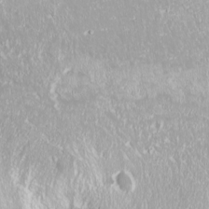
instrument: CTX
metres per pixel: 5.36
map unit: Nhu
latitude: -10.2173
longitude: -68.2711
